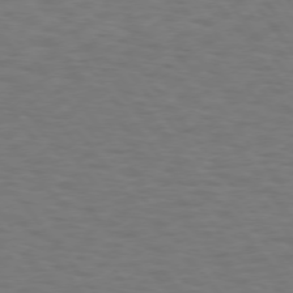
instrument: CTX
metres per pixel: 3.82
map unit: Hpe
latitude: 74.3845
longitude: -131.5372
